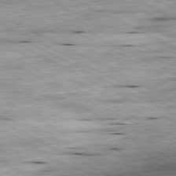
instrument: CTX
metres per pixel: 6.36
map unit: Ap
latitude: -81.0676
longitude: -89.0459
